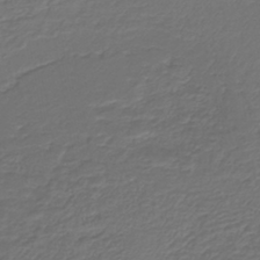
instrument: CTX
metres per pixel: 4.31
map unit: lHb
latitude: -43.2942
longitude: 61.8800
